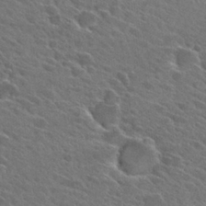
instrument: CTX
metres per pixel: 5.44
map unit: Hto
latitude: 27.8206
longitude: -42.7057
